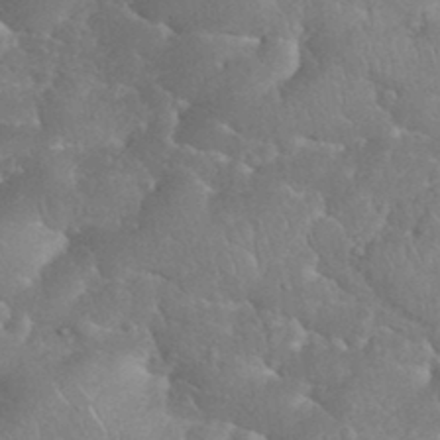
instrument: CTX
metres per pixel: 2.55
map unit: eHh
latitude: 34.9702
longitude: -64.1200
